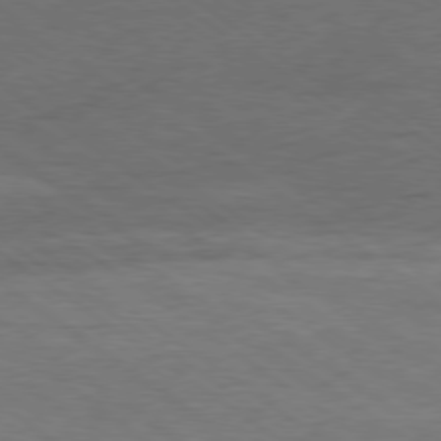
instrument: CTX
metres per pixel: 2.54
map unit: Hpe
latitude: -79.3131
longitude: 9.4076
